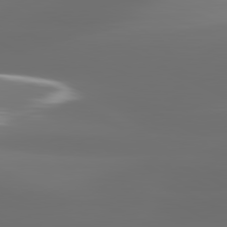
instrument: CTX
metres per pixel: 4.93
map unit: lApd
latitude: 81.2537
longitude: -136.6302
